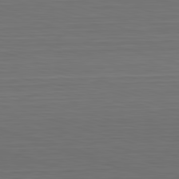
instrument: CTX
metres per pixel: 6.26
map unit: Hpe
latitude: -82.8597
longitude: 11.2565
